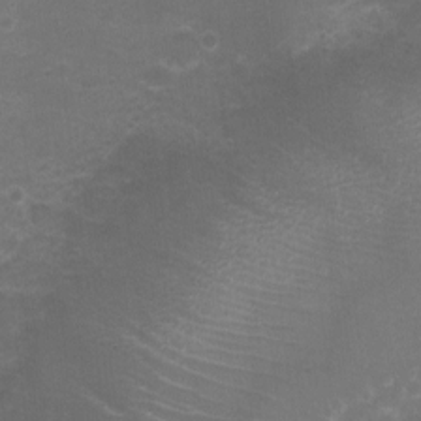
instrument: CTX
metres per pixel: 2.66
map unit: eHh
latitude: -6.5384
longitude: -78.7247
